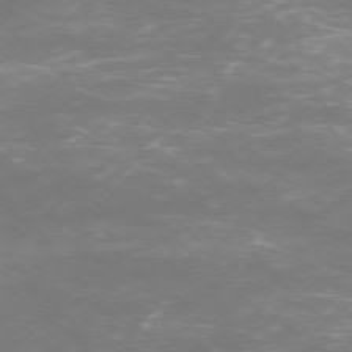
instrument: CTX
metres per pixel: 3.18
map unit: Ap
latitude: -74.8597
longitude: -76.8002
